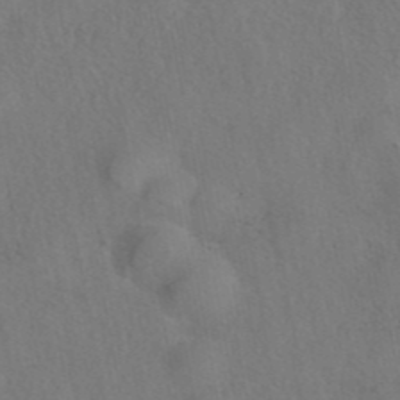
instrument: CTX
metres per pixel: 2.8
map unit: eAb
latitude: 42.5168
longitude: 105.1431
